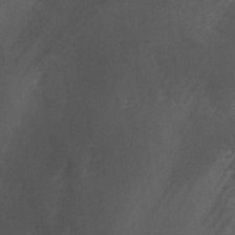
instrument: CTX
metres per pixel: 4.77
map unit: Ave
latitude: 2.0255
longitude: -112.1389
